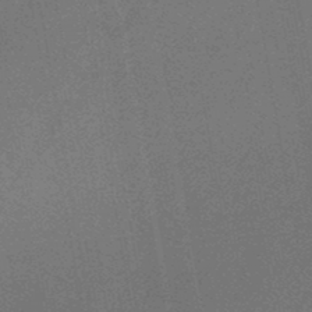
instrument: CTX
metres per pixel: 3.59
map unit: HNb
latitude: -47.1809
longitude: -40.0633
